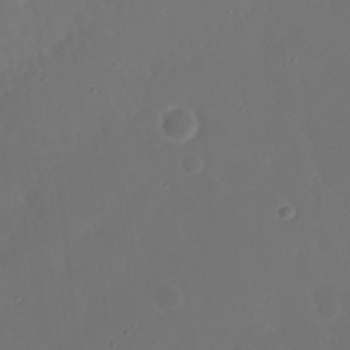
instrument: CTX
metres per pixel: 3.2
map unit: Nhu
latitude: 21.2915
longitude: -72.4601
